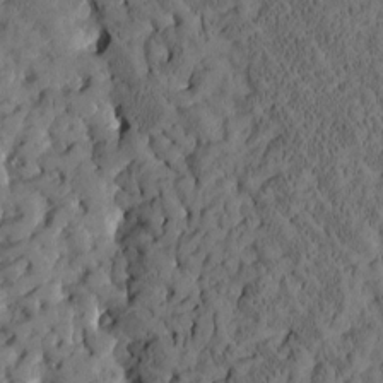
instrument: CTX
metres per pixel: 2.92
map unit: Htu
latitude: -3.4265
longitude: 174.7652
